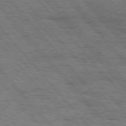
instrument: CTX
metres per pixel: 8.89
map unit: Hpe
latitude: 75.8017
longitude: -153.7639
